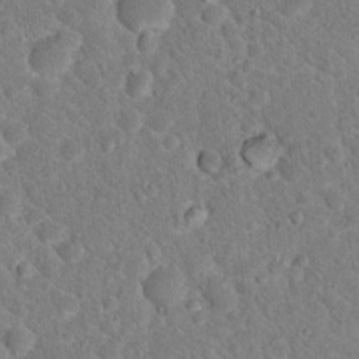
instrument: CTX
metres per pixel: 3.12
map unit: Hto
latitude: 18.9324
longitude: -33.4049
